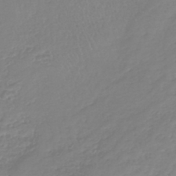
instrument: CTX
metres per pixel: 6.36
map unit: lHb
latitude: -40.7841
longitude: 68.1983
